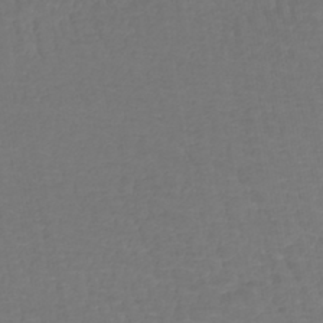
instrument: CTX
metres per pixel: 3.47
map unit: lHb
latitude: -43.1620
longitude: 66.2739
